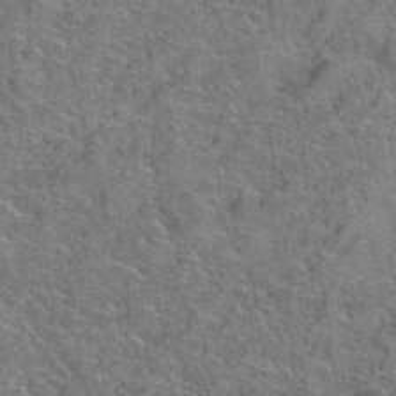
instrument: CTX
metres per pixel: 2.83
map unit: Hto
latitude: 39.4048
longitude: -42.9703
